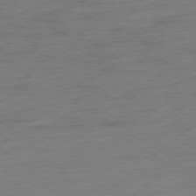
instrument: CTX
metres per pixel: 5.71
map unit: Hpe
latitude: -77.5399
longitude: -13.6883
